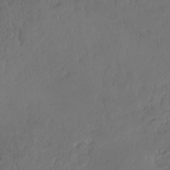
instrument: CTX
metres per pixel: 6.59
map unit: HNhu
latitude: -36.8597
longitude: 33.2376
